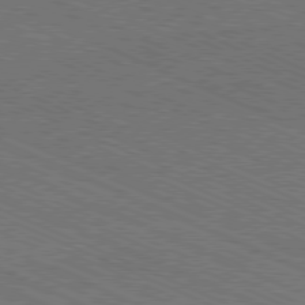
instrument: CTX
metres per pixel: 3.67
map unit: Ap
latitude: -80.9920
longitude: -75.5560
